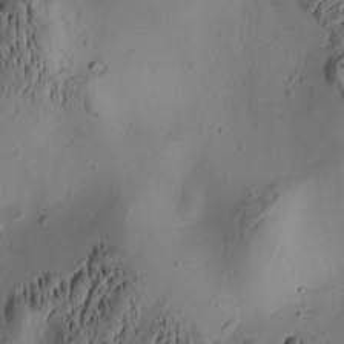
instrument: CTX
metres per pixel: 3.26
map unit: eHh
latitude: -0.6330
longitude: 15.5399
